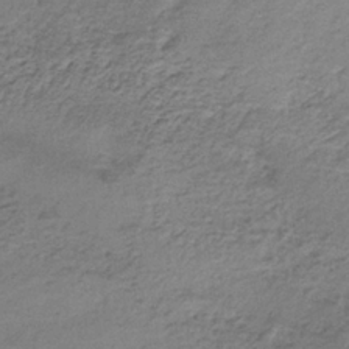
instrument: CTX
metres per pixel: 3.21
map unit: lHb
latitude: -35.0297
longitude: 62.2928
